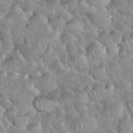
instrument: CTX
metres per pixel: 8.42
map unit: eHh
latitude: 35.8016
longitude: -60.5168
